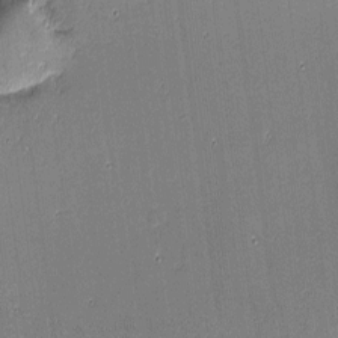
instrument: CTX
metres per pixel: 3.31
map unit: eHh
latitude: -4.0094
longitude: -82.7813
